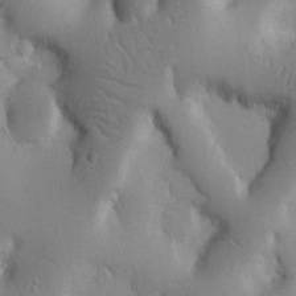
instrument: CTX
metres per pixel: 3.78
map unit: Nhu
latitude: 14.6680
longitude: -78.3656
